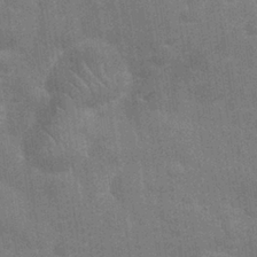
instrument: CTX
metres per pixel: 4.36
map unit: Nhu
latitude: 26.7624
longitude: -64.0255
